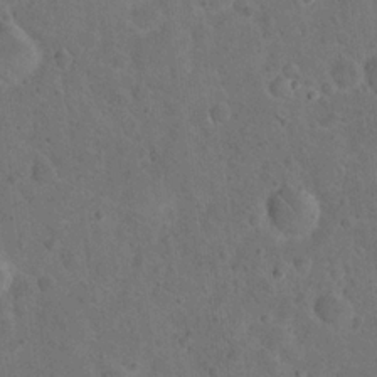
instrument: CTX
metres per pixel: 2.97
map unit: eHh
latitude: 20.1200
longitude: -62.0633
